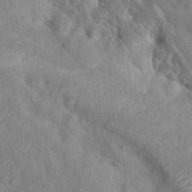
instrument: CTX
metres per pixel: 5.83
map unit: Nhu
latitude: 11.4049
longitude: -26.9892
